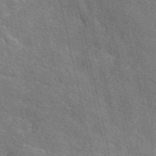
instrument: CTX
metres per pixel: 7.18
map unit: eAb
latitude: 50.7813
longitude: 113.8234
